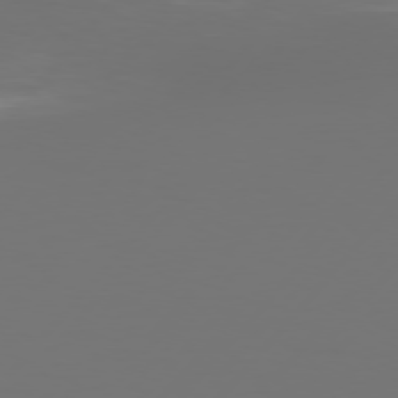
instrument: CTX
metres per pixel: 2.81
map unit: Hpe
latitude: 75.9528
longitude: -128.8947
